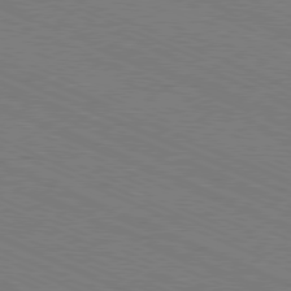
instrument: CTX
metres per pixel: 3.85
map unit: Ap
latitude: -80.9353
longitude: -75.0458
